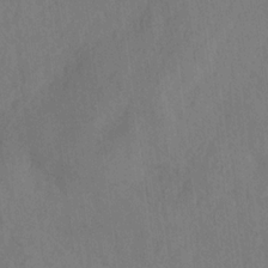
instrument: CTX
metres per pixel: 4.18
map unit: HNhu
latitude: -28.7463
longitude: 66.7085
